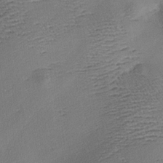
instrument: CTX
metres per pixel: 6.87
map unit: lAa
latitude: -10.4818
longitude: -125.1781
